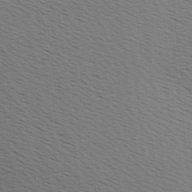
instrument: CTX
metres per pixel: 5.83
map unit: Hve
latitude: 2.7246
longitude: -125.5371
